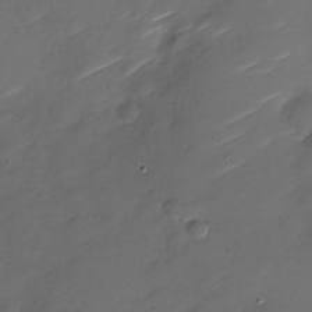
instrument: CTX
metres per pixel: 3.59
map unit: Nhu
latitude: -27.1242
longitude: -73.8773
